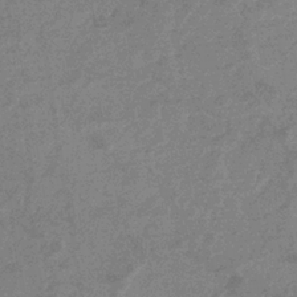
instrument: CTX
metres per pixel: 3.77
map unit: eHb
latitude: -36.0094
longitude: 76.9920
